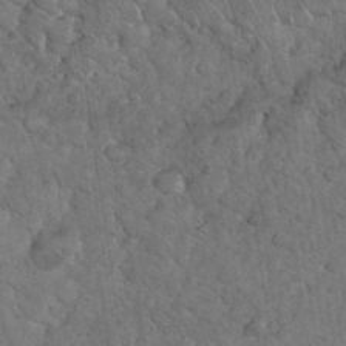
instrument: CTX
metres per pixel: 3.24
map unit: eHh
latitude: 33.8205
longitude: -65.9717
